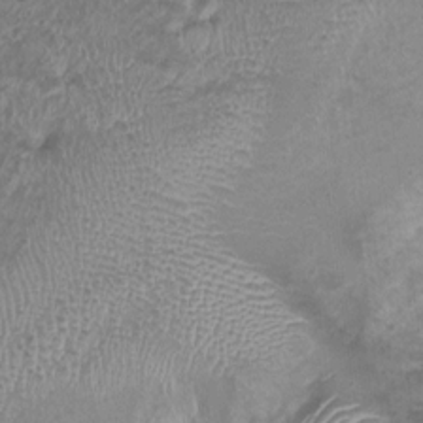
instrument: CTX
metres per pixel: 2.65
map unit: Nhu
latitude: 2.8191
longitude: -15.5560
